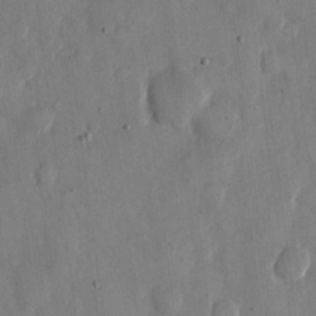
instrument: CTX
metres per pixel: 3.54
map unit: eHh
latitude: 11.9339
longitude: -69.0648
